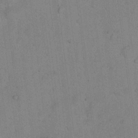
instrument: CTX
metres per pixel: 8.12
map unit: Hto
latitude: 15.2915
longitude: -40.1388
